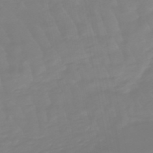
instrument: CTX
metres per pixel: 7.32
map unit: lHb
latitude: -49.1242
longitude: 82.5763
